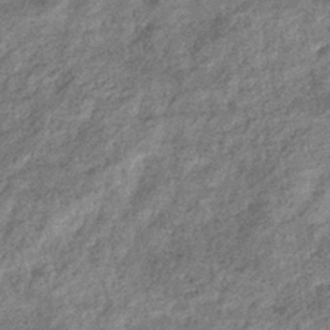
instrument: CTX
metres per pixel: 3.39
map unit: eHb
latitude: -39.1242
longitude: 81.0298
